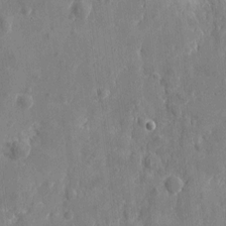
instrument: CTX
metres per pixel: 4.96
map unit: eHh
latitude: 7.3293
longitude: -74.7624
